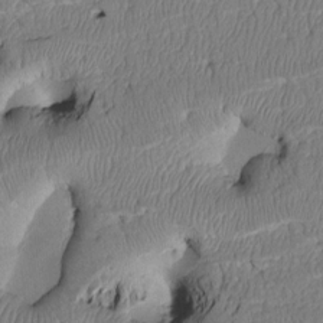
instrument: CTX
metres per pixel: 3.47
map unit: Htu
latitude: 3.2537
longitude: 149.3132
